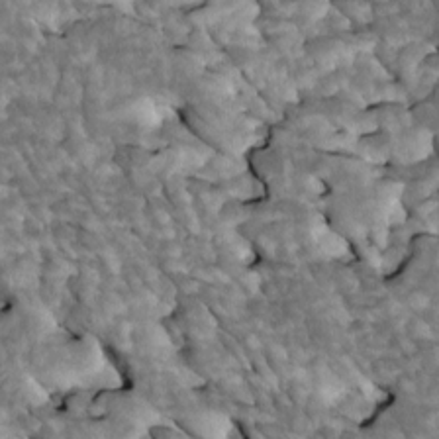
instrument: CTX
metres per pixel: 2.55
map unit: Htu
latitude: 1.8016
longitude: 143.7099
